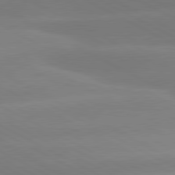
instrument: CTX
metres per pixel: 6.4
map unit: lApd
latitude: 80.7624
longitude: -147.8584
